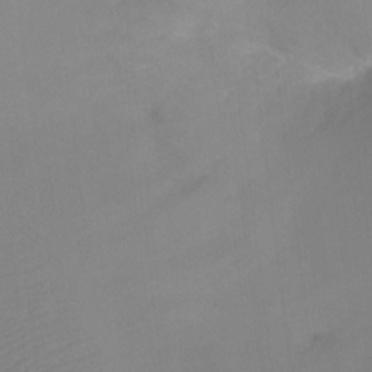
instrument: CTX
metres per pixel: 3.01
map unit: Ht
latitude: -3.8611
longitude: -27.9150
